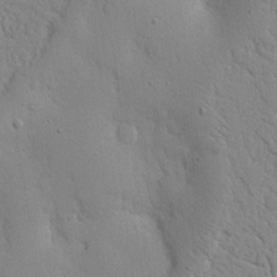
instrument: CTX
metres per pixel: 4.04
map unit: Nhu
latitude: 16.1578
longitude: -79.1214
